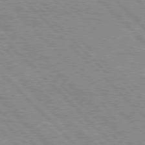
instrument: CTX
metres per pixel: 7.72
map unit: lApd
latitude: 76.6679
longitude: -73.7450
